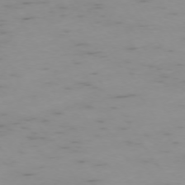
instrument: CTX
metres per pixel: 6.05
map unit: Ap
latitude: -74.0472
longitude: -80.5168
